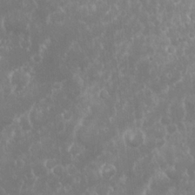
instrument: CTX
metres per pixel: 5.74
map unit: Nhu
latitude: 24.0822
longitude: -59.5560
